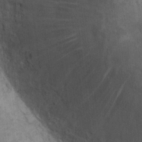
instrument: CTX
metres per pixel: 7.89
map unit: eHh
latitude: 14.8569
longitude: -62.5168
